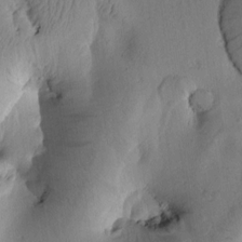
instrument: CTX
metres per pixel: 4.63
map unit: Htu
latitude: 2.3278
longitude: 177.1242
